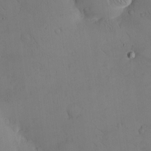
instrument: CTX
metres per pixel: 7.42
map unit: eHh
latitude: -8.8408
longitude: -66.2144
